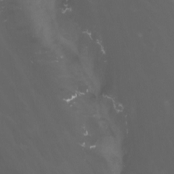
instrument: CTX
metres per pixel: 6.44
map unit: Nhu
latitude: -11.5966
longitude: -74.9136
